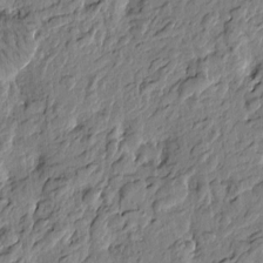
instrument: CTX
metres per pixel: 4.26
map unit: Htu
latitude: -3.1053
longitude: 179.1998
